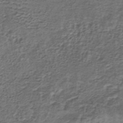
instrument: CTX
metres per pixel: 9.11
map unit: lHb
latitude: -35.5966
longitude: 60.8408
